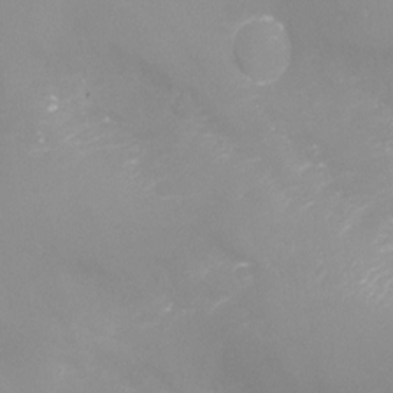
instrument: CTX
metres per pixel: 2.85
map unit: Aa
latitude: -8.0472
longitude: -71.8772
